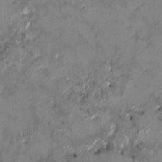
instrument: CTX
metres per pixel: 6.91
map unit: HNhu
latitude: 6.5924
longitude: 0.5763
